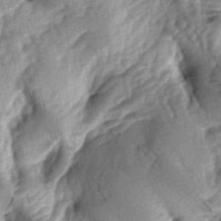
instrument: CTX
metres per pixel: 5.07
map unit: lAa
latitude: -5.8989
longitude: -126.4412
